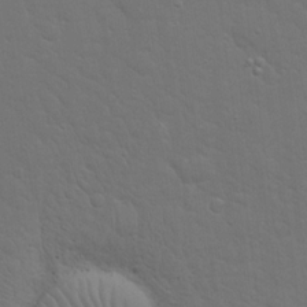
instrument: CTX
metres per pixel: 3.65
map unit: eHh
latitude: 19.6316
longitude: -63.1215
